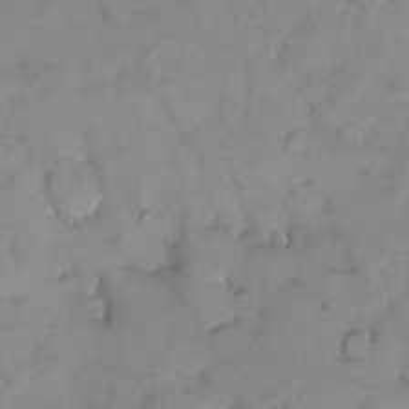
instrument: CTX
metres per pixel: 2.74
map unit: HNhu
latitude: 2.7813
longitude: 9.4643
